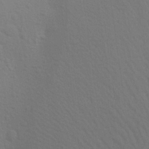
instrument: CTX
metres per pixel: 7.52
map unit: Aa
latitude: 23.8772
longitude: -145.3104
